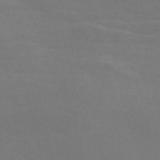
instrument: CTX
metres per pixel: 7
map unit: Nve
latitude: -58.6518
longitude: 63.6155
